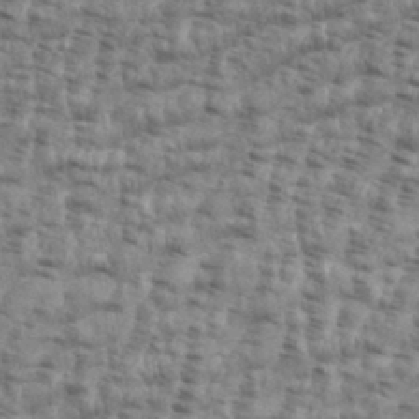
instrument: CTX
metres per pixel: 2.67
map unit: eHh
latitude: 35.8016
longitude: -136.5735
